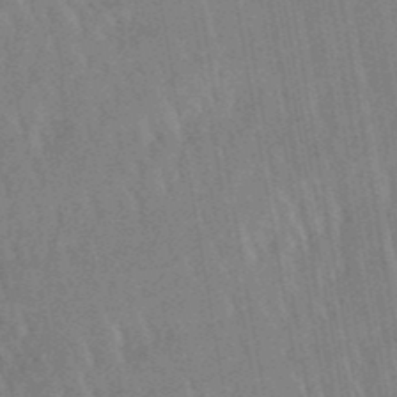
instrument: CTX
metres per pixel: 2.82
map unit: lHb
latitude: -48.4440
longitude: 71.1809
